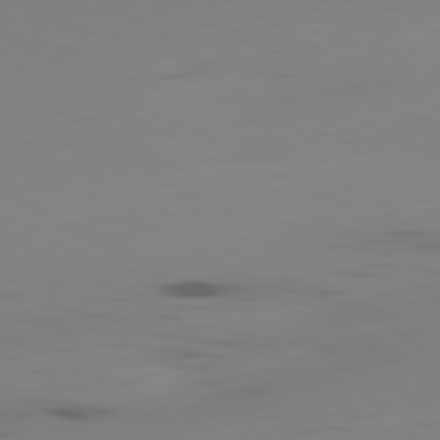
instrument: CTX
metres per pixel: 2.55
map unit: Ap
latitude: -80.2173
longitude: -62.9703
